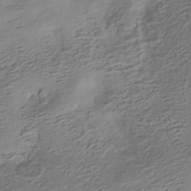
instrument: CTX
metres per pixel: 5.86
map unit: HNhu
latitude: -42.4817
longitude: 100.9541
